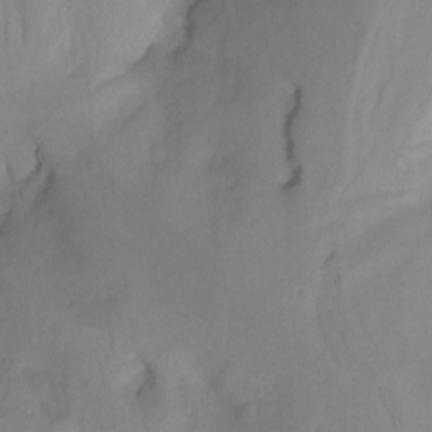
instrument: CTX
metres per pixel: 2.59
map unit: Nhu
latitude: -14.0661
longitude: -54.7624
